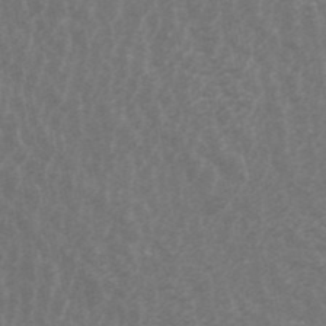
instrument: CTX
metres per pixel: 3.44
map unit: ANa
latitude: 42.4979
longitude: 14.0661
